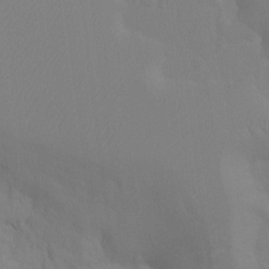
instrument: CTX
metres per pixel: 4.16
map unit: Ht
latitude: -10.1228
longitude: -34.5923
